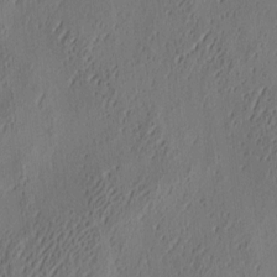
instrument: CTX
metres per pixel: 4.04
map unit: eHh
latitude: 3.9717
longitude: -78.0633
